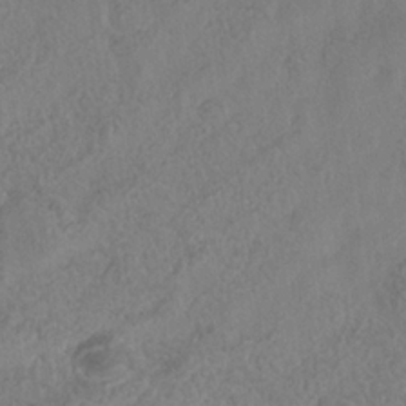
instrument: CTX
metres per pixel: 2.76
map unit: Nhe
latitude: -36.7841
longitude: -177.7071
